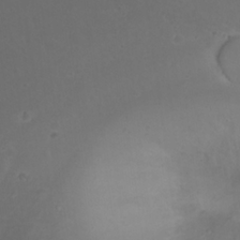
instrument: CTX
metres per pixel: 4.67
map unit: Nhu
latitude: 22.7624
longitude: -66.2900
